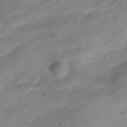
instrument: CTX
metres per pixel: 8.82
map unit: Hve
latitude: -32.4251
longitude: 90.6330
